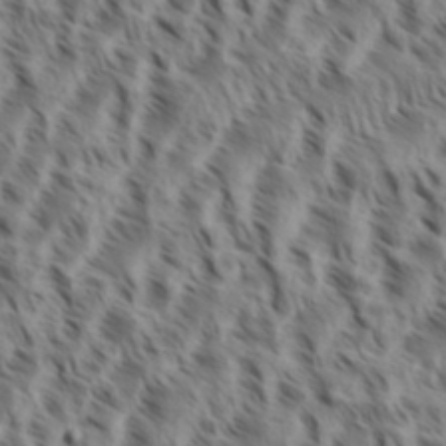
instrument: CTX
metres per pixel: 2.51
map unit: eHh
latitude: 35.1214
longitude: -138.6679
